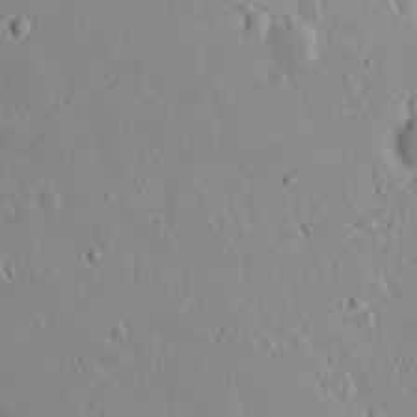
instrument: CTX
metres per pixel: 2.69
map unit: eHh
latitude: 19.8772
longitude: -72.4223
